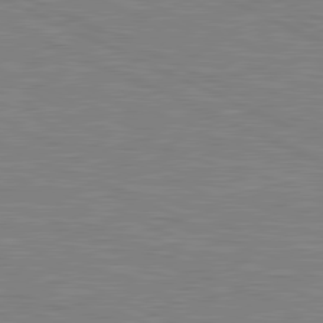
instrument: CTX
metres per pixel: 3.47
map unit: lApd
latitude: 81.0647
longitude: -170.5168
